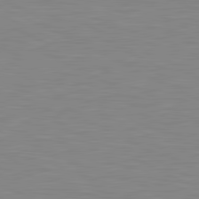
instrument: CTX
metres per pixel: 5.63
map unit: lApd
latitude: 81.2726
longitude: -172.1577
